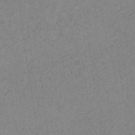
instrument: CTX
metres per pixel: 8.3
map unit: HNb
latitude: -33.6533
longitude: 63.5588
